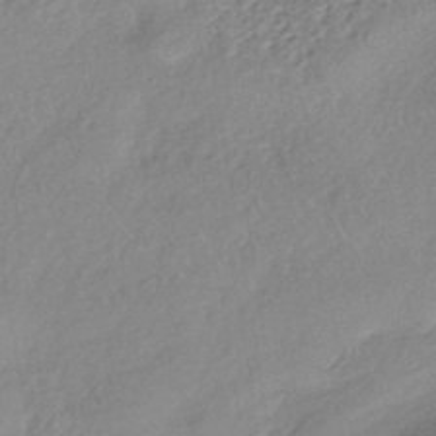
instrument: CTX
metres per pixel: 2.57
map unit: lHb
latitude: -40.0283
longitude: 70.4818
